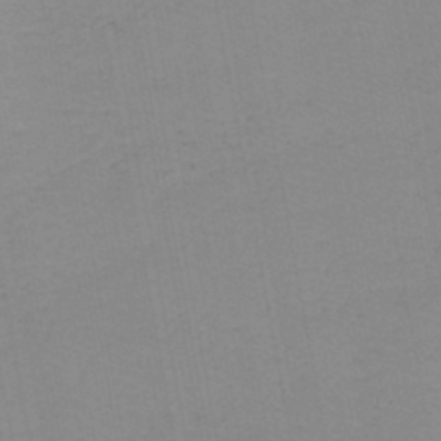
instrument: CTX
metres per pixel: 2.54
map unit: lHb
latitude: -44.2740
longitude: 53.4076
